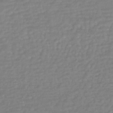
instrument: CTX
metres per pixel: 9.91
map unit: HNhu
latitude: -43.9178
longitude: 98.3117
